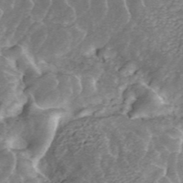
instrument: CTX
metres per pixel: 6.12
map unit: ANa
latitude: 45.1592
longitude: 25.2943
